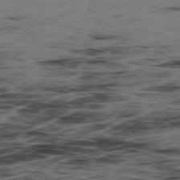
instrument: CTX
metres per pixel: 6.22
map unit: Hpe
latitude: -78.9541
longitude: 13.1809
